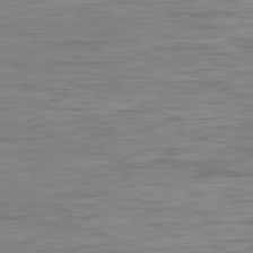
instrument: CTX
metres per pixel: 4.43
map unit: Ap
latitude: -82.1606
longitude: -78.7058
